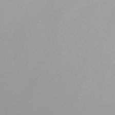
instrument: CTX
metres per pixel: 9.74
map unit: Nhu
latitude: -6.9163
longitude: -79.3860
